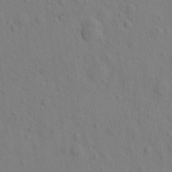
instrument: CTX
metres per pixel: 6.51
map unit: eHh
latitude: -1.8612
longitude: 18.8219
